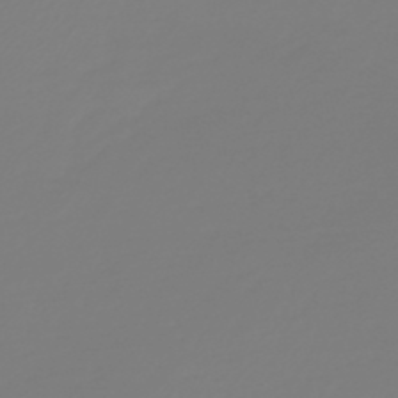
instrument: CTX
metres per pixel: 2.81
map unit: HNb
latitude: -46.2361
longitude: 56.2928
